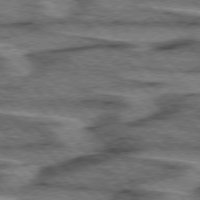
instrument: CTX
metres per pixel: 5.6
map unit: lApd
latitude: 76.5923
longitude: -78.1767
